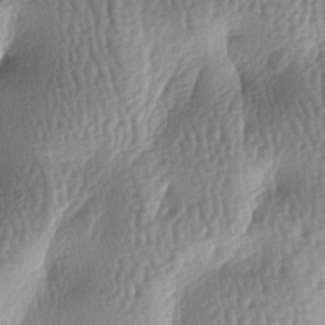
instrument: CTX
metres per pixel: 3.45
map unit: lAa
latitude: -6.9164
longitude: -127.4238
